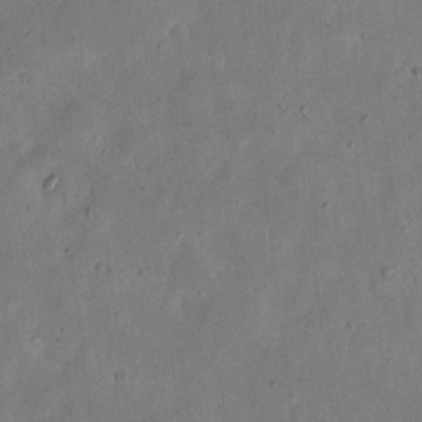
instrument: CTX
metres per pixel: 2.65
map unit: eHh
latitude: 7.0458
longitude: -71.7072
